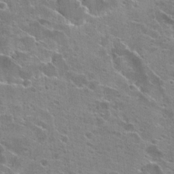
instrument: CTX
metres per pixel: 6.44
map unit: Hto
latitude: 23.4048
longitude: -42.5735
